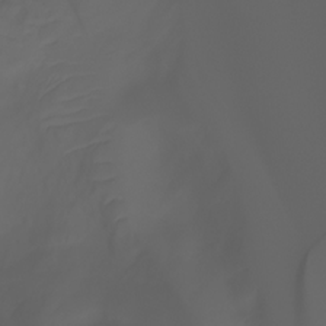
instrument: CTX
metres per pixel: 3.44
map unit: Ht
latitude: -3.5777
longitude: -61.3859
